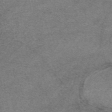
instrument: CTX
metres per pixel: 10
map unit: eAb
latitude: 47.7828
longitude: 103.0298
